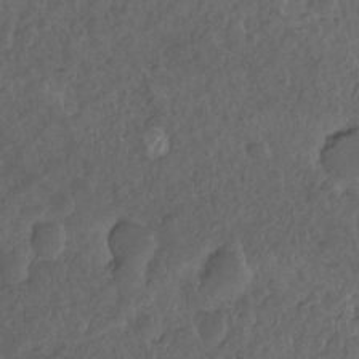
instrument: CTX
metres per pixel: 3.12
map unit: Hto
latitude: -8.0661
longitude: -45.4615
